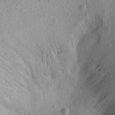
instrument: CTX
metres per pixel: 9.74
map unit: Aa
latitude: 18.7813
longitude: -140.6112
